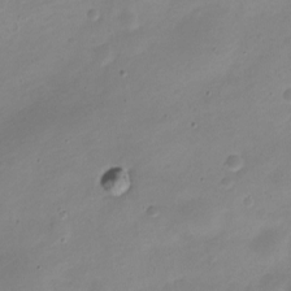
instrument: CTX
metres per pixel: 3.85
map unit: Nve
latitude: -22.1606
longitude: 105.4454
